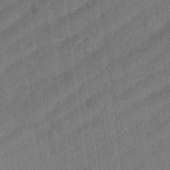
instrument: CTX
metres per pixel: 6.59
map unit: Aa
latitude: 24.7246
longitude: -143.7450
